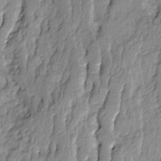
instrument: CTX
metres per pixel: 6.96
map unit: Ave
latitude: 14.2145
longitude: -134.8002
